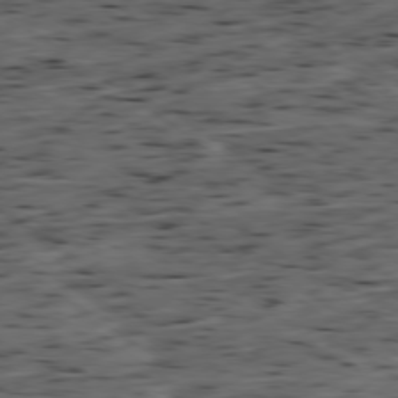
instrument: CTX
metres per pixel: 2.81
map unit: Ap
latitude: -79.0675
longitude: -89.8206
